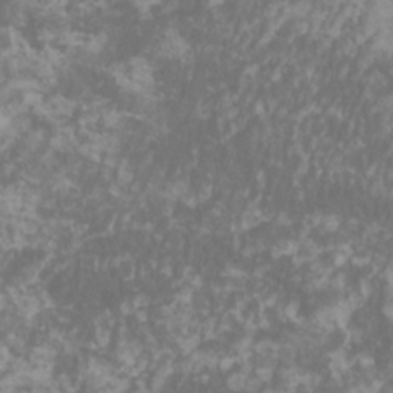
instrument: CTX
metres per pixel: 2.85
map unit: Htu
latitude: -11.3132
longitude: -73.1403
